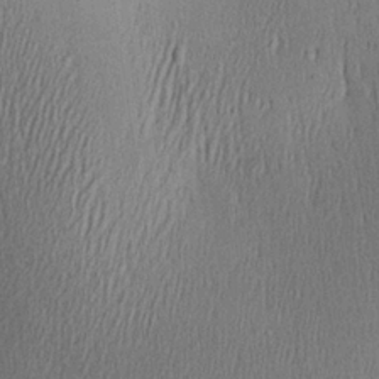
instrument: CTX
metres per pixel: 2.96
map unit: Aa
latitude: 27.7450
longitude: -136.4223
